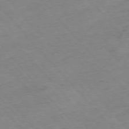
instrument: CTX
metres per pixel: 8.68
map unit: Hpe
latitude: -76.8219
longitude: -17.9528
